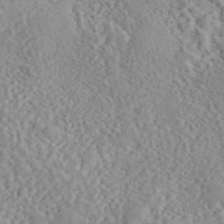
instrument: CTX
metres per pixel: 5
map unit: eAb
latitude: 44.2333
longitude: 117.0108
